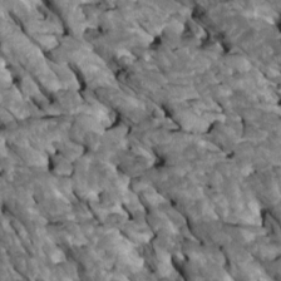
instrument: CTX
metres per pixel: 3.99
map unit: Htu
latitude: 1.4615
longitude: 144.6708
